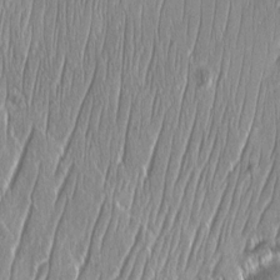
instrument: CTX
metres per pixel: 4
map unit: Aa
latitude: 8.4034
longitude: -131.1026
